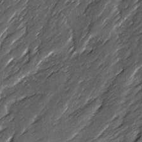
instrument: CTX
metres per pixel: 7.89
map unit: Ave
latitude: 16.1767
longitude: -136.5735
